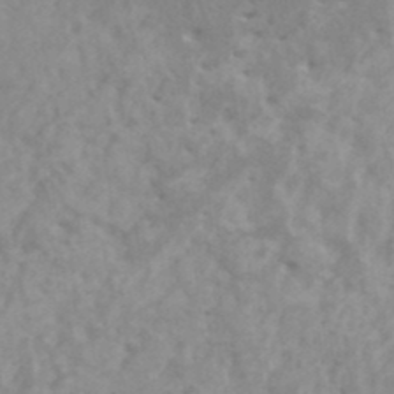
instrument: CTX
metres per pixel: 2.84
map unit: HNhu
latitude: -0.0094
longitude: 4.9541
